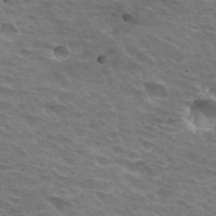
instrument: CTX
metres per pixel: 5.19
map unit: Hto
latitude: 32.7624
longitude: -43.4615
